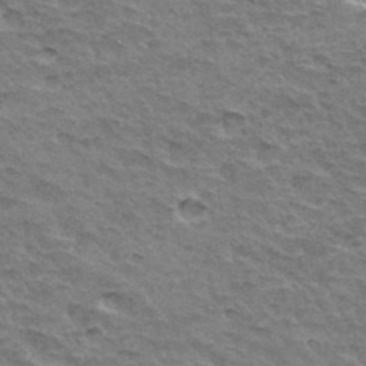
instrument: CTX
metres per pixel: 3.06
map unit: Hto
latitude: 34.4412
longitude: -45.4237
